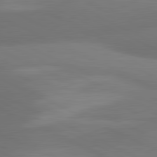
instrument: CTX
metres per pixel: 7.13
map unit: lApd
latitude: 81.1403
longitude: 133.9178
